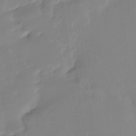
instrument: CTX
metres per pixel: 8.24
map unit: Ht
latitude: -14.4629
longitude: -51.8016
